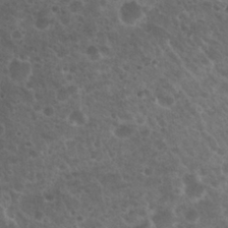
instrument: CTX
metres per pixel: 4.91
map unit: Nhu
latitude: 26.2901
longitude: -50.9324
